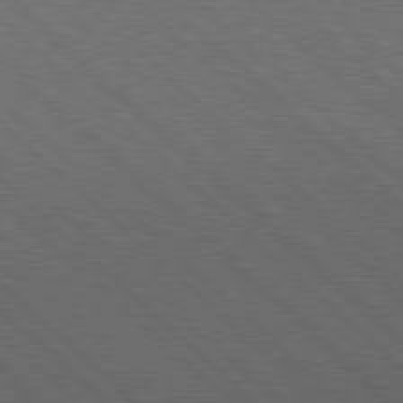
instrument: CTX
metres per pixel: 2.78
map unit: Hpe
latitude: 77.6127
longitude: -127.7450
